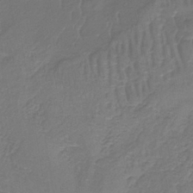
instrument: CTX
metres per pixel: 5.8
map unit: lHb
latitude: -38.6330
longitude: 60.8030
